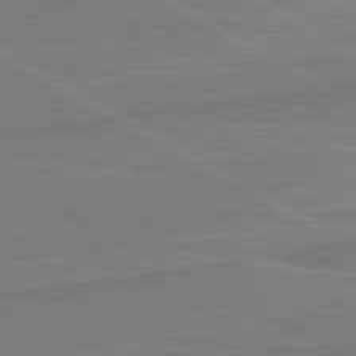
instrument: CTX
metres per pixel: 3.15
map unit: lApd
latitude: 80.5924
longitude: 168.9730
